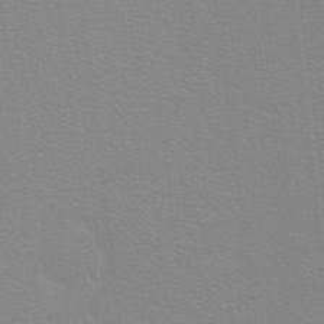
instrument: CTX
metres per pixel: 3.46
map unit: eHh
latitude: -8.5385
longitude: -70.4601
